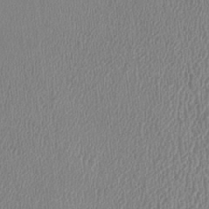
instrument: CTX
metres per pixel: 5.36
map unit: HNhu
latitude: -3.1431
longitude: -1.3859
